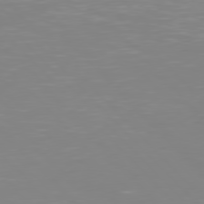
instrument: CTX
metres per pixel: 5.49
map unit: Hpe
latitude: 77.4804
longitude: -172.0633
